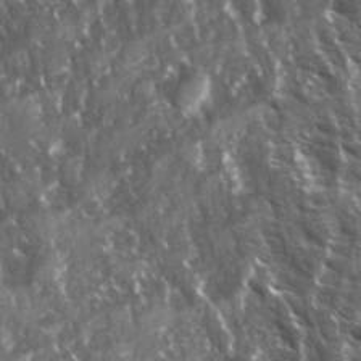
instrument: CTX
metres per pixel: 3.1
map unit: Ave
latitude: 15.3104
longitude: -132.2334
